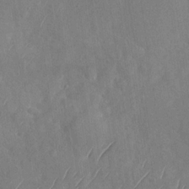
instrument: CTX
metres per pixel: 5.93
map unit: Nhu
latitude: -29.6722
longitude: -59.6505
